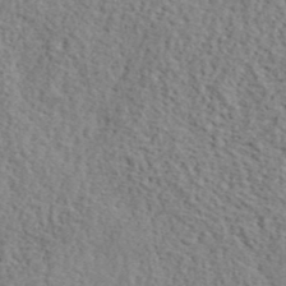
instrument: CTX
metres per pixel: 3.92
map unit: lHvf
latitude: 41.9717
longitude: -87.3670
